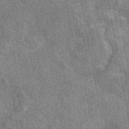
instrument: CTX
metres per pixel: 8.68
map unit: eAb
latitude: 49.8961
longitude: 115.3509
